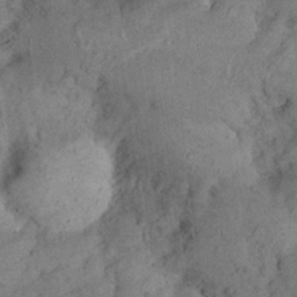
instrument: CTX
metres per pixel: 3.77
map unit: Nhu
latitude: 22.2333
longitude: -71.3293
